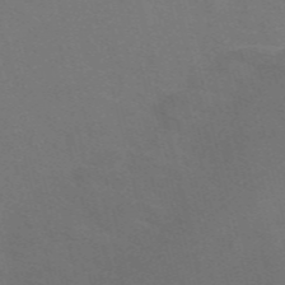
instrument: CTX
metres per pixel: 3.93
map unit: Nve
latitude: -58.5762
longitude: 63.0486
